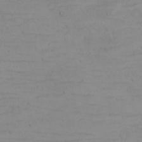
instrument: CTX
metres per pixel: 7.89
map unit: eHh
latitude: -5.3320
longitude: -80.8758
